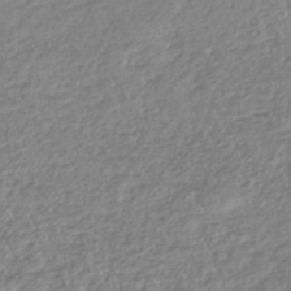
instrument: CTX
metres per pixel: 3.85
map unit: lHb
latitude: -43.1053
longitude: 70.8786
